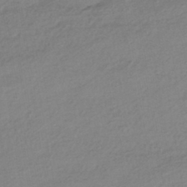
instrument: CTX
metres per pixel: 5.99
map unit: HNhu
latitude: -42.9163
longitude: 96.2173
